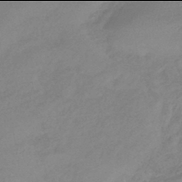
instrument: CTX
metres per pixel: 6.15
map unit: eHb
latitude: -42.0094
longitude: 84.4062
